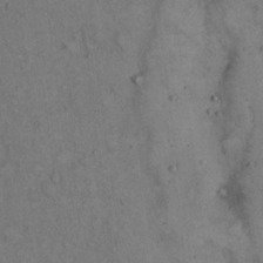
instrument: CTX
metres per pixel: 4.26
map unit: Hto
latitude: 15.8773
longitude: -61.8961
